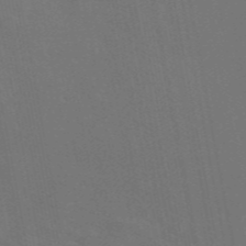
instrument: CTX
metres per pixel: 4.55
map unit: eAb
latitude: 46.2145
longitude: 121.5777
